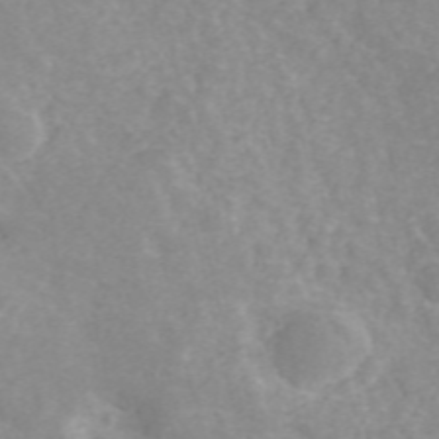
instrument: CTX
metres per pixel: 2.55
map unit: ANa
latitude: 40.8380
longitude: 34.2173
